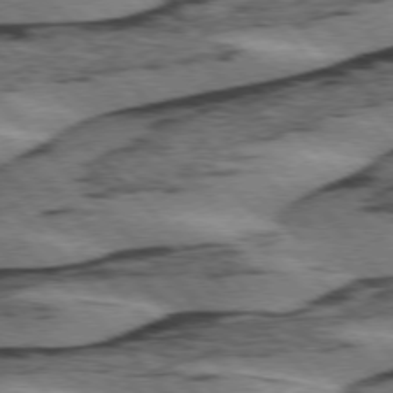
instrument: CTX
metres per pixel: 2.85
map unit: lApd
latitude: 75.5938
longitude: -78.4601
